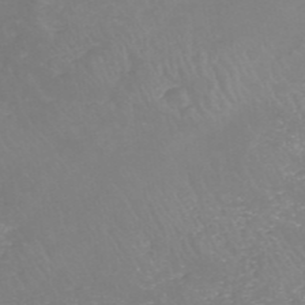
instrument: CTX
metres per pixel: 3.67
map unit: HNhu
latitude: -47.2187
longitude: 29.9367
